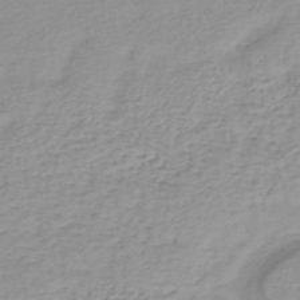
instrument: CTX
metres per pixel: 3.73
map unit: lHb
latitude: -41.4832
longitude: 62.9163
